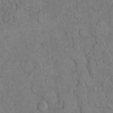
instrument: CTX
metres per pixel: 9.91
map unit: Hto
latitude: 9.6127
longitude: -60.7057
